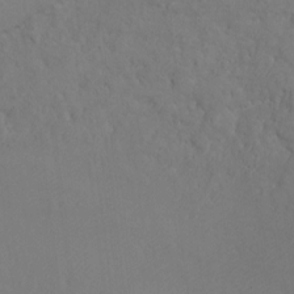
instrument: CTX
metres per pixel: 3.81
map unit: Ht
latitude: -7.0864
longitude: -35.2726
